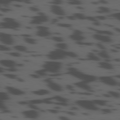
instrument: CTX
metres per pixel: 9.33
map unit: Ap
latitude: -79.5021
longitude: -62.8947
